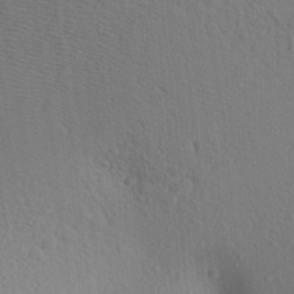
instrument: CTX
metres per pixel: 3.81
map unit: Aa
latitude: 23.8016
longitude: -147.1592
